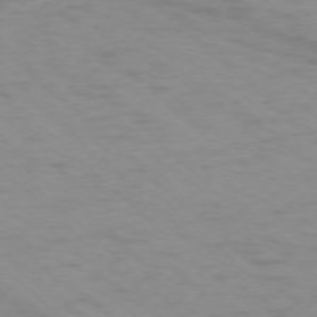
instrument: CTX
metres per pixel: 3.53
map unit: Ap
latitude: -76.5574
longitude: -77.5182
